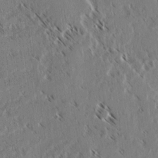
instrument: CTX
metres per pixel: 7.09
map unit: lAvf
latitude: 3.1781
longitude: -105.4238
